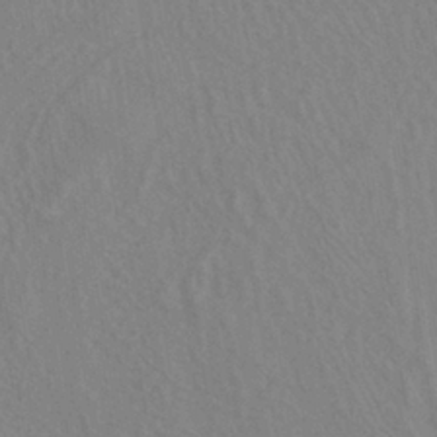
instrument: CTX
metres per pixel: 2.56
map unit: ANa
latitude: -38.9353
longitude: 95.5210
